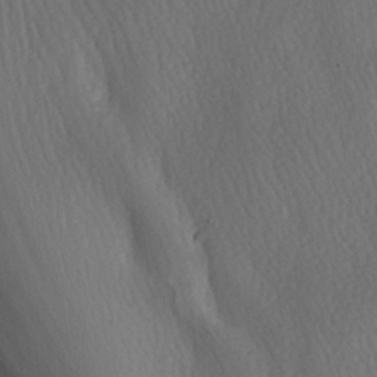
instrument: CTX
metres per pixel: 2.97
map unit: lAa
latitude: -6.6518
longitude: -126.5735
